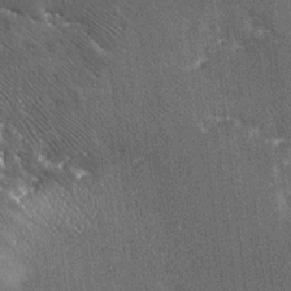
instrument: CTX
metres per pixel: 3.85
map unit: Ave
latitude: 20.3468
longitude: -137.7639
